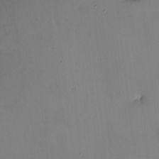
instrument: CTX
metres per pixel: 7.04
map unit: Nhe
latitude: -2.2172
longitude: -59.1214
